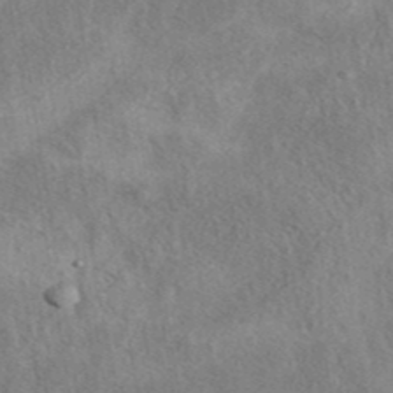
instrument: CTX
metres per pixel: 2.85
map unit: eAb
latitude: 41.3103
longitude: 102.7652
